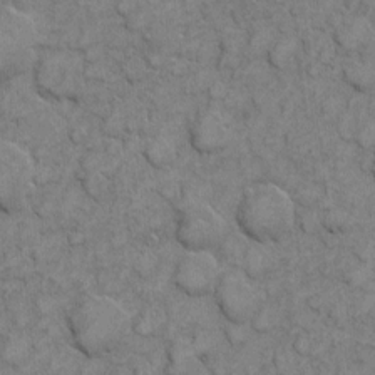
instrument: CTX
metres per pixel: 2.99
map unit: eHh
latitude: 6.7813
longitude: -65.1403
